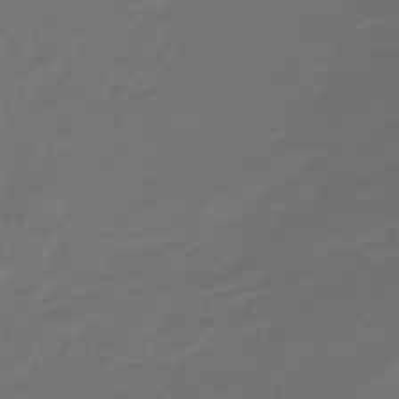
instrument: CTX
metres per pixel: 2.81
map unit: lHb
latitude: -47.8800
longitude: 82.0850
